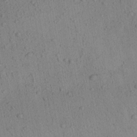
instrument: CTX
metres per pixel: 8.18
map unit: Aa
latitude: 22.4979
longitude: -142.8758
